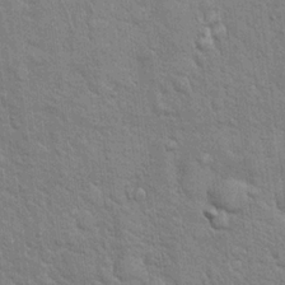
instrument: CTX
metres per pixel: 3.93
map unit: Hto
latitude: 18.3845
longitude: -52.1578
